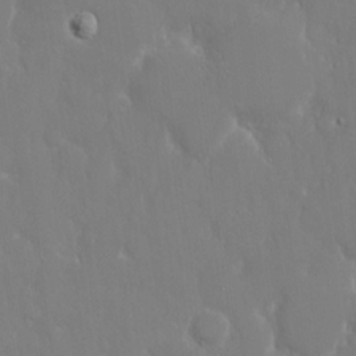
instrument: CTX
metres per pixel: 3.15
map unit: eHh
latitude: 14.9136
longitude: -71.4426
